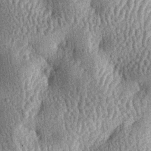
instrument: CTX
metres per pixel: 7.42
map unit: lAa
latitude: -6.4818
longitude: -127.6883
